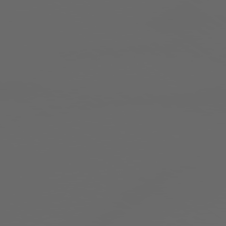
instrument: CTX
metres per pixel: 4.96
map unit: Hpe
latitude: 77.8961
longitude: -179.4616
